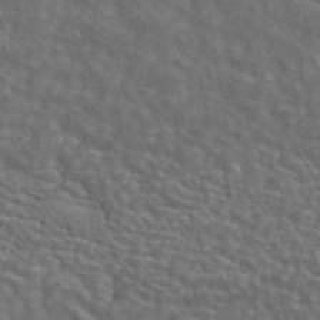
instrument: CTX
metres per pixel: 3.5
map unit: ANa
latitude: 44.7435
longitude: 28.5196
